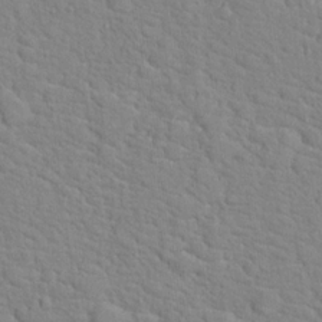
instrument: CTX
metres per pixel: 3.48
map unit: Hto
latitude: 17.9150
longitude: -34.9702
